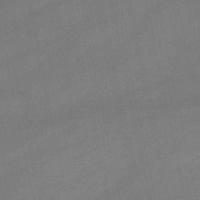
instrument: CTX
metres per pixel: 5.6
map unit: lHb
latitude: -46.9541
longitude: 70.1039
